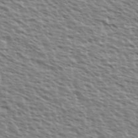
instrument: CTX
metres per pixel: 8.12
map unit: Ave
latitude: 37.4049
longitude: -112.7435
